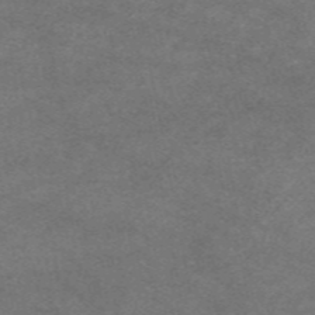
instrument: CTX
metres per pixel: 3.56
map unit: eAb
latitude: 47.7828
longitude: 125.2565
